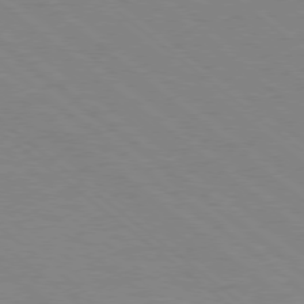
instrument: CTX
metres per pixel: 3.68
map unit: Ap
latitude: -78.8030
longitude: -54.8569
